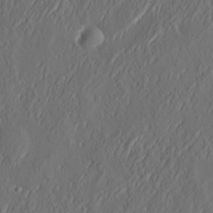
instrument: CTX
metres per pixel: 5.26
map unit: eHh
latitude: 4.5168
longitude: -77.5938
